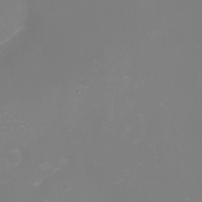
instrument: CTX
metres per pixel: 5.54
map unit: eHh
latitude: -2.2361
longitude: -75.4615
